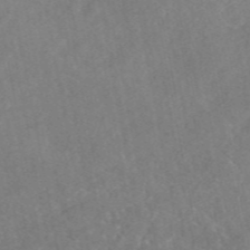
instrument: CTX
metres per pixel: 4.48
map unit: eAb
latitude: 47.1781
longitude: 127.5021
